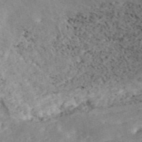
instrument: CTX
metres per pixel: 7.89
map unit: ANa
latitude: 46.8569
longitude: 50.0661
